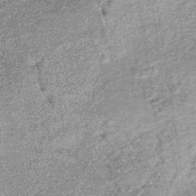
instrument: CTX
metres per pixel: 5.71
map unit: lHb
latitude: -36.6518
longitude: 65.7856
